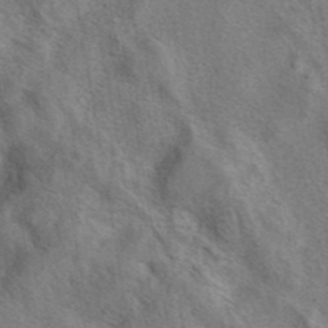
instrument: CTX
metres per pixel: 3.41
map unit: eAb
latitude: 40.8946
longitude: 107.4077
